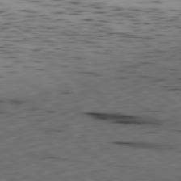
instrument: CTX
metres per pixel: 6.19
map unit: Ap
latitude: -80.4440
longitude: -70.7435
